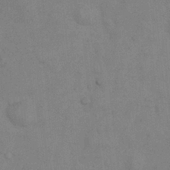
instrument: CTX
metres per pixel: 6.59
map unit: Nhu
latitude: 6.9892
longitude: -24.0255
